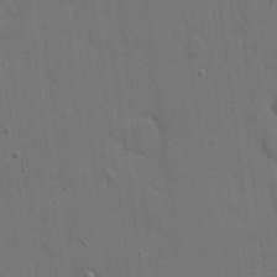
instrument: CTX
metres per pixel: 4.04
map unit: eHh
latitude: 6.9136
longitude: -67.6505
